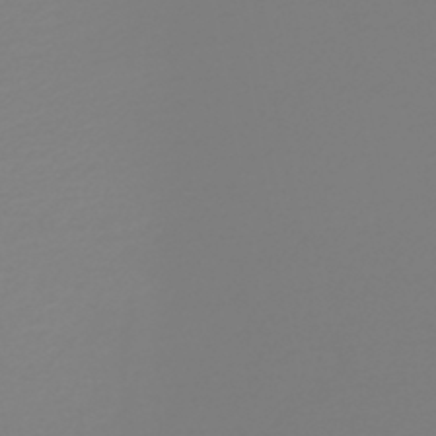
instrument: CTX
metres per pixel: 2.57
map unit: HNb
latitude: -46.2172
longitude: 54.8786
